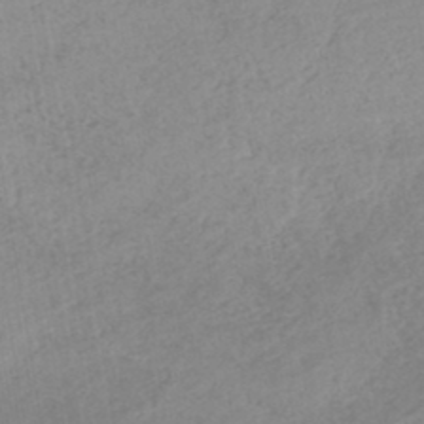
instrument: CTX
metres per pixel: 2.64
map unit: lHb
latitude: -44.0472
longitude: 71.3510
